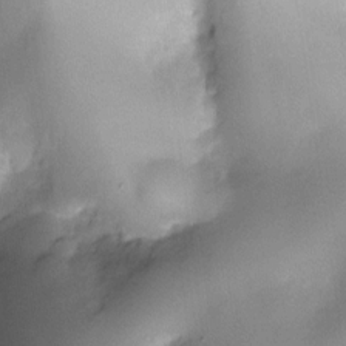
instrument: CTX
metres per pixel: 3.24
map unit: eHh
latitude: -22.8030
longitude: 15.6911
